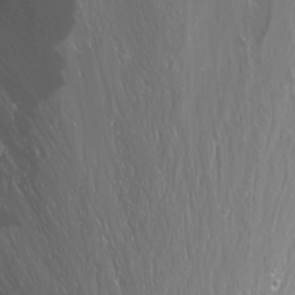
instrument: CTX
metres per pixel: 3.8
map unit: Nhu
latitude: -11.5777
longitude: -63.8584
